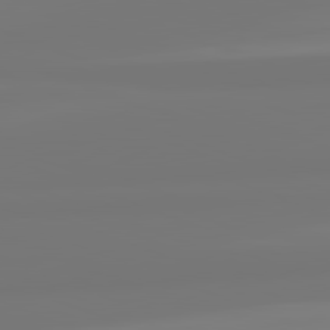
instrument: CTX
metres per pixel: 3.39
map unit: lApd
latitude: 82.0444
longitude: -177.6127
